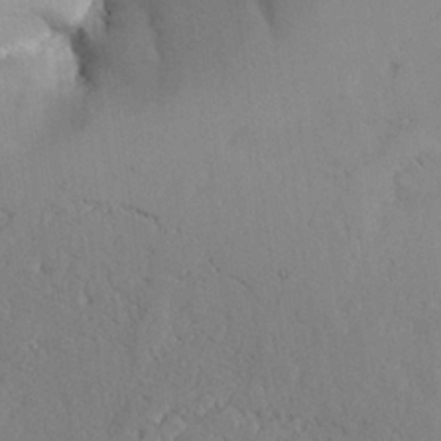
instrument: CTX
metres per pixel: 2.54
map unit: Aa
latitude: 24.3845
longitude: -128.8002
